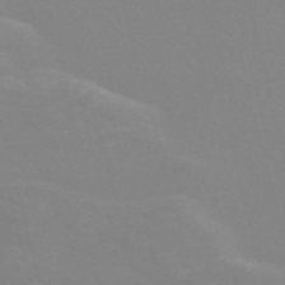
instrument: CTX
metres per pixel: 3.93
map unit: Nve
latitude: -57.9178
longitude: 60.1228
